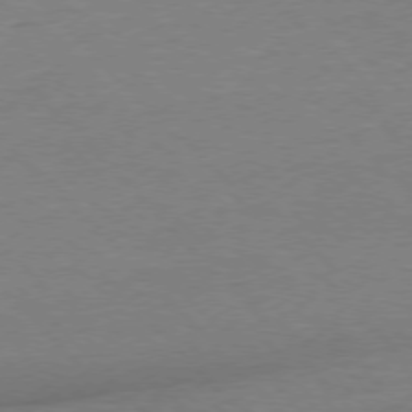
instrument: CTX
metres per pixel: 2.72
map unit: Ap
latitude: -77.6155
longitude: -95.4805
